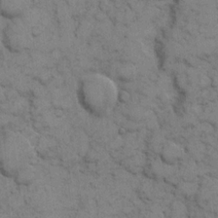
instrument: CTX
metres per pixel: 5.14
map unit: eHh
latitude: 8.3090
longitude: -65.1214
